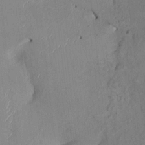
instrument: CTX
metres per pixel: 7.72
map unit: HNhu
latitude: -1.7100
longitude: -7.8016
